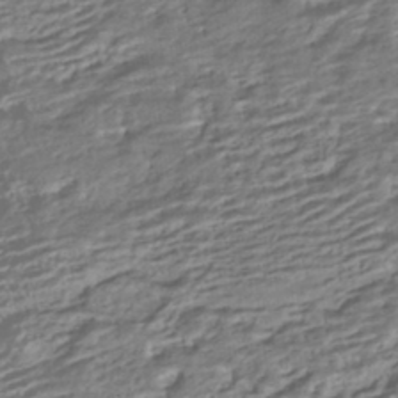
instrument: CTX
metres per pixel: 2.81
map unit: HNhu
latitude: -43.1242
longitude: 104.4062
